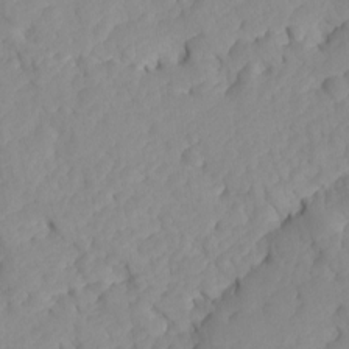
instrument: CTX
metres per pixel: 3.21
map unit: Ave
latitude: -8.2928
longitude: -116.9136
